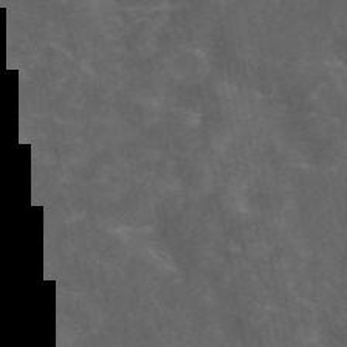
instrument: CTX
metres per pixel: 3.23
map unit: eAb
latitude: 46.5168
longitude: 125.5021
